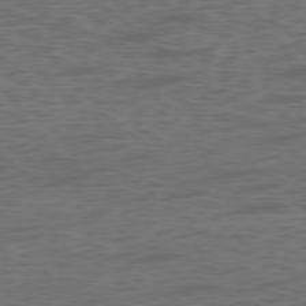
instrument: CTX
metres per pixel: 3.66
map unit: Ap
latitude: -77.6155
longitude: -75.4993
